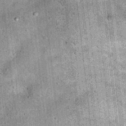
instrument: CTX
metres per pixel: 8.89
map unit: Hto
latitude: 15.7261
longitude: -35.1781
